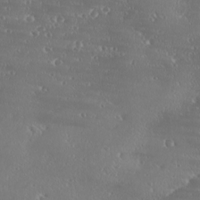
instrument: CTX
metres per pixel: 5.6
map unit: Ave
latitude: 18.5168
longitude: -137.7450
